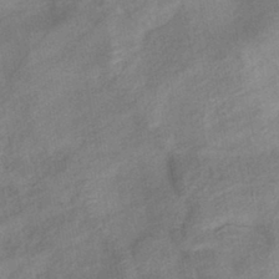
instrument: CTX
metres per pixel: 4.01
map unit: eHb
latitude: -41.7289
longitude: 84.0283
